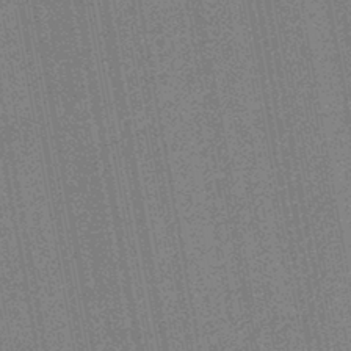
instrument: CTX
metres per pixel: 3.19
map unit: lHb
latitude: -43.4832
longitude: 65.4644
